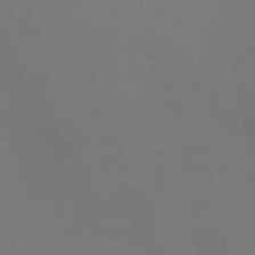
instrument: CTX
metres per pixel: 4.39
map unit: eHb
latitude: -38.1606
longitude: 74.7652
